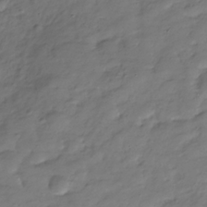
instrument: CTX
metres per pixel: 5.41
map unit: Hve
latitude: -31.5399
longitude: 90.7275
